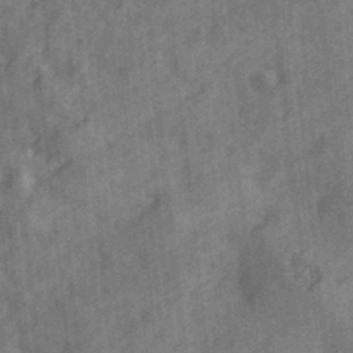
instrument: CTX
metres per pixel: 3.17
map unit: Ave
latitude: 18.9513
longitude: -131.8584
